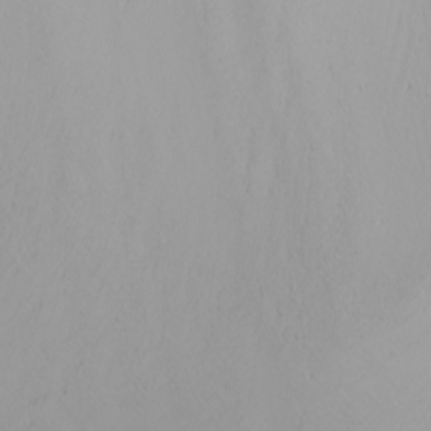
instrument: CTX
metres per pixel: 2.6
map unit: Nhu
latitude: -6.0472
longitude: -90.5168
